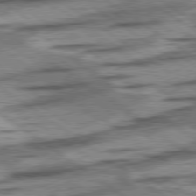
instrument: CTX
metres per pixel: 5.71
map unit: lApd
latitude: 78.4790
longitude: -53.7450
